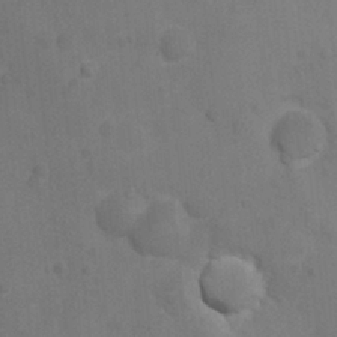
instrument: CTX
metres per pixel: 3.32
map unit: Nhu
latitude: 6.3089
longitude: -24.1766
